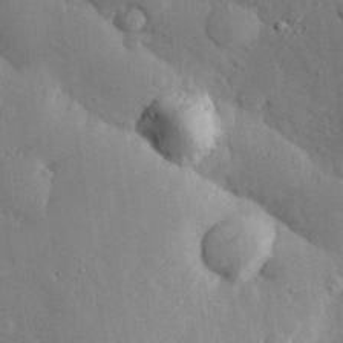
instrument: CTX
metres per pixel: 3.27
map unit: eHh
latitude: 27.7450
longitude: -78.8947
